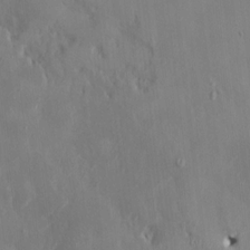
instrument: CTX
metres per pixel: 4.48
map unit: HNhu
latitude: 5.2537
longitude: -4.7624
